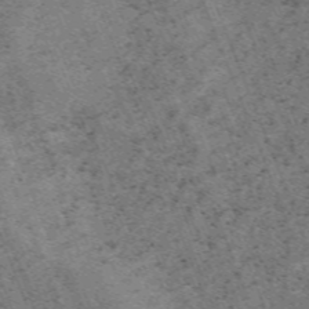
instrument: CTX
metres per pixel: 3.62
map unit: HNb
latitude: -54.9164
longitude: -47.8395
